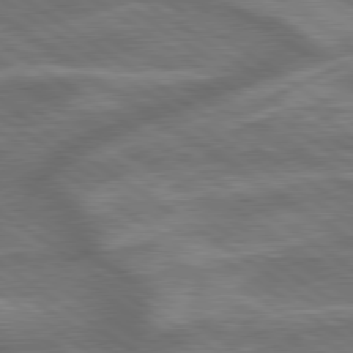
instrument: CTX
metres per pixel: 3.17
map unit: lApd
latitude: 79.5371
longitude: -171.7638
